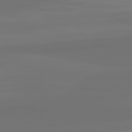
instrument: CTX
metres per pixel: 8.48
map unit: lApd
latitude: 82.0822
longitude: -172.7246
